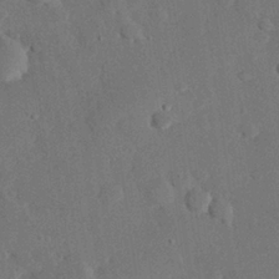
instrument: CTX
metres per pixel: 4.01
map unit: eHh
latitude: 26.2523
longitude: -80.6113
